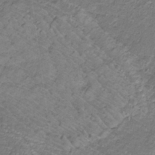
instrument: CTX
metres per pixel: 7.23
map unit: eHb
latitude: -32.7841
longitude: 67.5966
